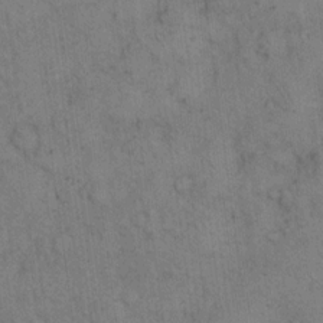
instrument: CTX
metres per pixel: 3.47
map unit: eHh
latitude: 15.0270
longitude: -63.1026
